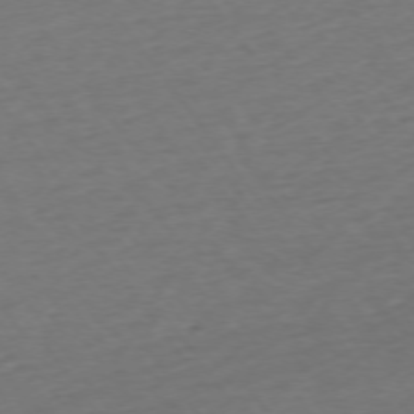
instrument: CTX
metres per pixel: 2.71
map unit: Ap
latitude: -74.7086
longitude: -80.4790
